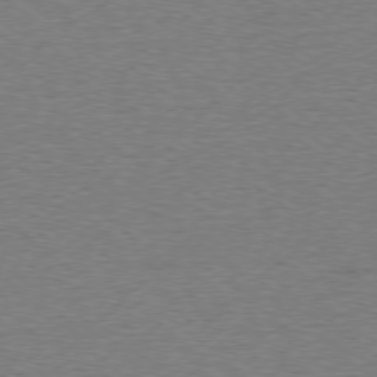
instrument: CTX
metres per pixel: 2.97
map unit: Ap
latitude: -78.9730
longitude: -82.8002
